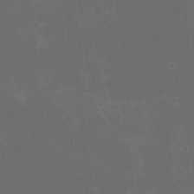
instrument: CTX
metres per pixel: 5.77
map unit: HNhu
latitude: 0.7246
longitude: -2.2144
